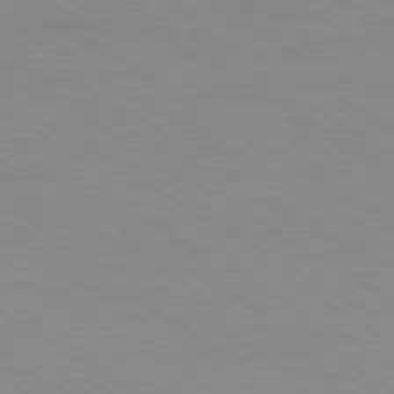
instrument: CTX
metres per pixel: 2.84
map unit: Ap
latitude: -80.1984
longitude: -87.9150
